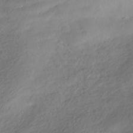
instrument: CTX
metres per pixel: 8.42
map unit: HNhu
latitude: -40.9164
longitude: 101.9178
